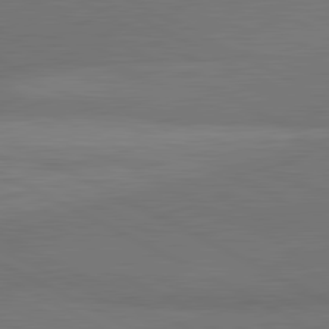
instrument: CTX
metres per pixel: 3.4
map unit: lApd
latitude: 81.8961
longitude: 159.6343
